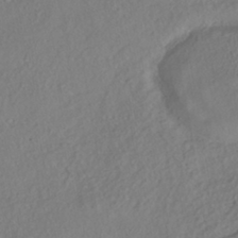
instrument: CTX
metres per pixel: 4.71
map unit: HNhu
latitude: -41.5021
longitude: 108.1606
